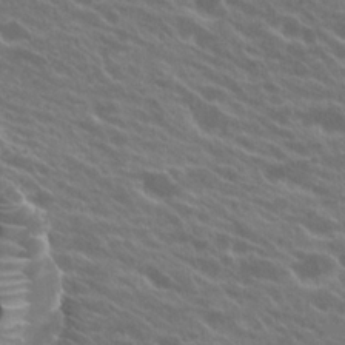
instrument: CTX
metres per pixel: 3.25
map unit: Hto
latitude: 23.9339
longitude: -37.8206
